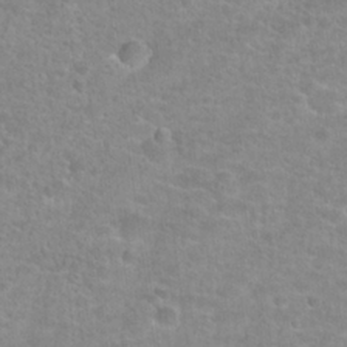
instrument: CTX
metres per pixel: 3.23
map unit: Hto
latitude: 24.8569
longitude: -48.4412
